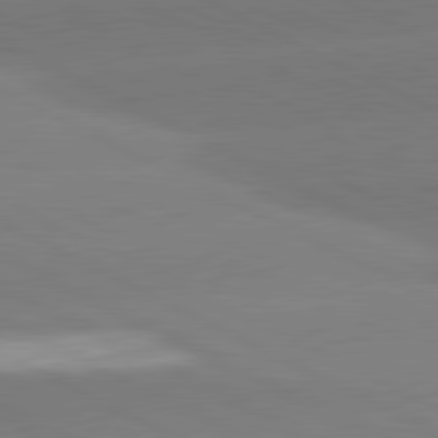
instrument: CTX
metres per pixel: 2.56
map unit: lApd
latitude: 81.1970
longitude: -153.9528
